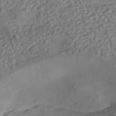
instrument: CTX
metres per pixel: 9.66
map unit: eHh
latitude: -43.1809
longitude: 121.0297
